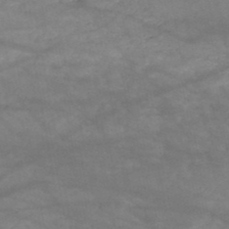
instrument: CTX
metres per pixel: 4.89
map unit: HNb
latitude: -50.7085
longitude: -39.6694
